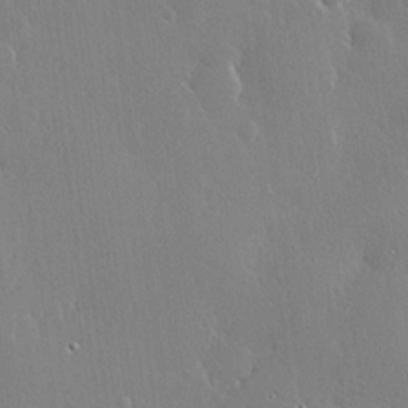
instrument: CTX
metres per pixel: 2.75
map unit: lHvf
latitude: 19.8961
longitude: 145.4643
